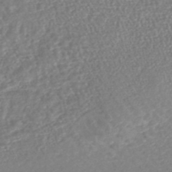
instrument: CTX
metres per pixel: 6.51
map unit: lHb
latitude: -43.2942
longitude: 79.8800
